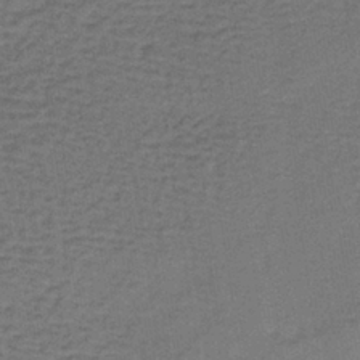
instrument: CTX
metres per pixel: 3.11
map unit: lHb
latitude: -38.7463
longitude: 59.8233
